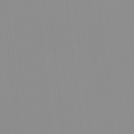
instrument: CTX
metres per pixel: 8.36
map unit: HNhu
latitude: -1.4077
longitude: -6.2145
